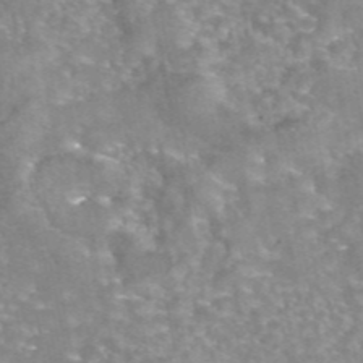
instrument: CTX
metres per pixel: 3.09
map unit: eAb
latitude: 45.1781
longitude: 104.6707
